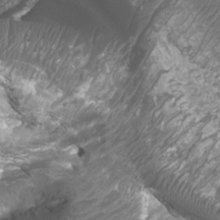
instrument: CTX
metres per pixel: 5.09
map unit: Htu
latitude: 3.9528
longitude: -20.8758
